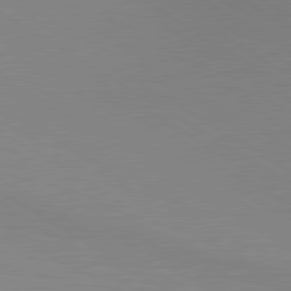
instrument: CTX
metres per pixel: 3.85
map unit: lApd
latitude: 80.1389
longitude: 130.8786
